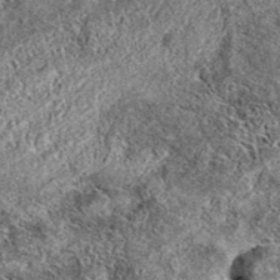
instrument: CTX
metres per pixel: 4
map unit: eAb
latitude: 38.1767
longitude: 110.5196
